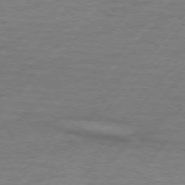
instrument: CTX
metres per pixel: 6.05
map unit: lApd
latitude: 74.2523
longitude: -78.1200
